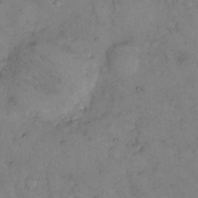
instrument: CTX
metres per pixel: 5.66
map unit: eHh
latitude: 9.7450
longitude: -62.5735
